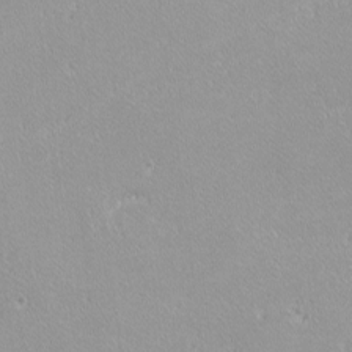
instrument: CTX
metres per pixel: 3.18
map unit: lHvf
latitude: -12.2362
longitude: -104.9136
